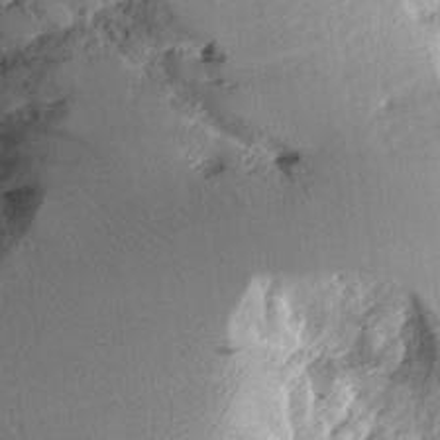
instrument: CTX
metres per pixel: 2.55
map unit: Aa
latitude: 11.1025
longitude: -126.1011
